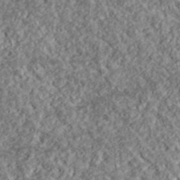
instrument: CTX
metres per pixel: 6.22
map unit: lHvf
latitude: 39.1025
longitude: -88.1200
